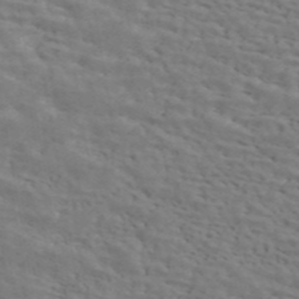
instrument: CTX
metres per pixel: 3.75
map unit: ANa
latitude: 44.8947
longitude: 38.3117
